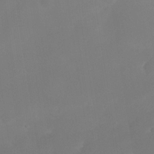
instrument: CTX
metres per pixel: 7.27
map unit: Nhe
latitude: -38.2740
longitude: -119.8772
